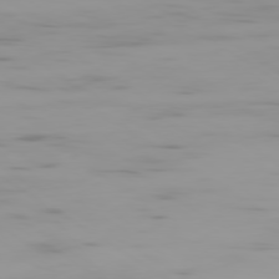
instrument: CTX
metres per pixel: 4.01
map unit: Ap
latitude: -80.0094
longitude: -58.8380
